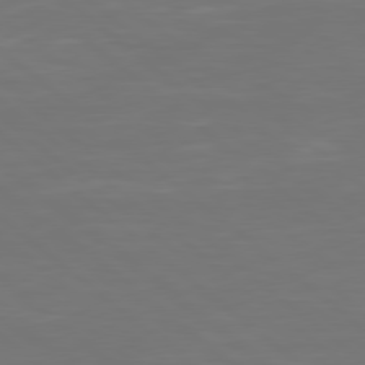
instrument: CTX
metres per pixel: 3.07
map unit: Hpe
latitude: 78.8002
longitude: -123.4804
